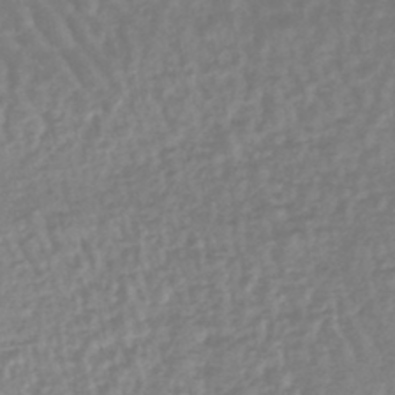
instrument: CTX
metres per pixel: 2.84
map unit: lHb
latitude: -44.8030
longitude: 67.8233
